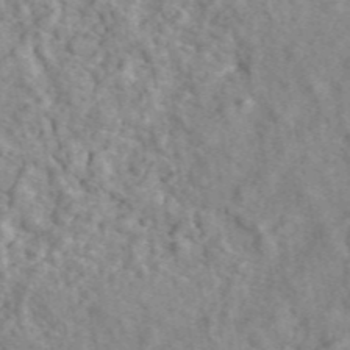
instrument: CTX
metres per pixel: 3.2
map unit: ANa
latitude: 46.1200
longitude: 29.4077
